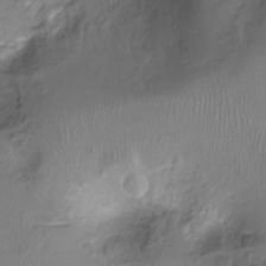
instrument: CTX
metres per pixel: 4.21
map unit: Nhu
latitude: -15.1054
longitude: -26.9136
